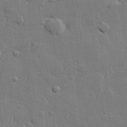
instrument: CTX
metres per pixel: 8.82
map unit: lHvf
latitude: 22.6679
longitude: 145.1242
